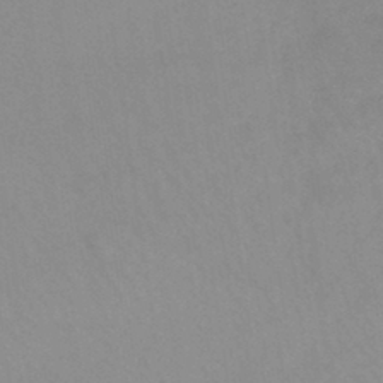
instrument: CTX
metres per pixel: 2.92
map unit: lHb
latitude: -45.1809
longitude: 66.8975
